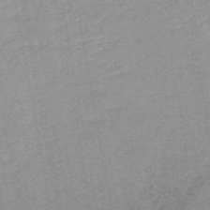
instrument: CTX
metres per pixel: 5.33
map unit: HNb
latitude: -48.3496
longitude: 59.1053
